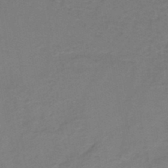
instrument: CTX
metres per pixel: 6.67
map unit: HNb
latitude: -47.2565
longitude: -38.9136
